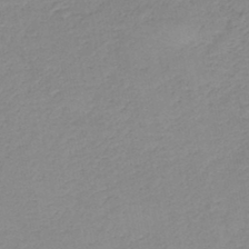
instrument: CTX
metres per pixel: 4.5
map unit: HNb
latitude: -45.0486
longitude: -42.6491
